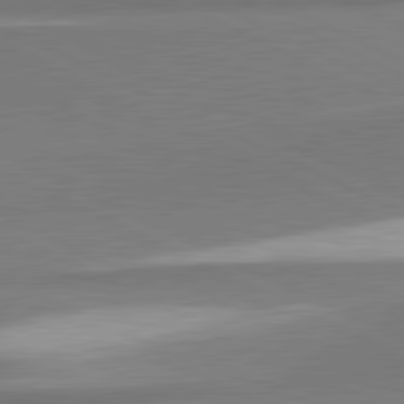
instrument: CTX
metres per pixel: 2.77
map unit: lApd
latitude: 81.4615
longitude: 167.5210
